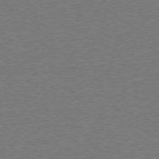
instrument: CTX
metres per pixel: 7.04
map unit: Ap
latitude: -78.5573
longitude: -82.3089
